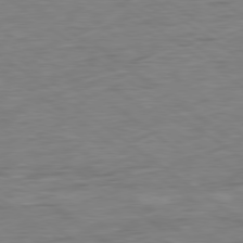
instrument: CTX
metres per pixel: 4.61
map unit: Ap
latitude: -80.1606
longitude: -80.6113
